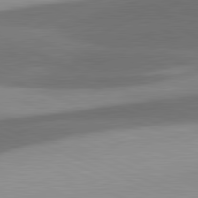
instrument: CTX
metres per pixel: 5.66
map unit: lApd
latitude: 81.6127
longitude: 137.9367
